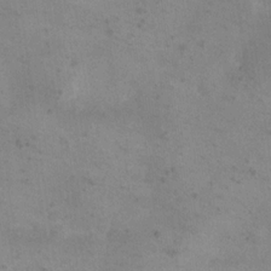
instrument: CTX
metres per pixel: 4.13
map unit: eHh
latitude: 20.4601
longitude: -64.5546
